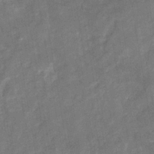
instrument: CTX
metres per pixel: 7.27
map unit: eHb
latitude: -33.8612
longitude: 74.2740
